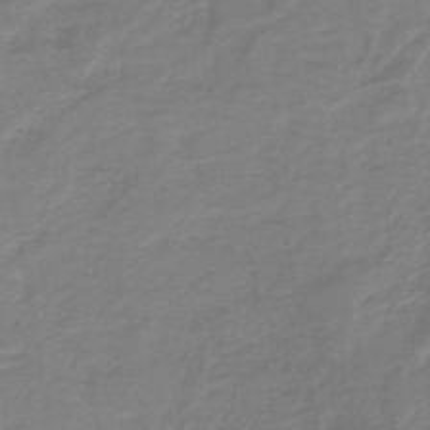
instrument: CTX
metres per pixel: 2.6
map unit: lHb
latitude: -41.9367
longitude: 52.7841
